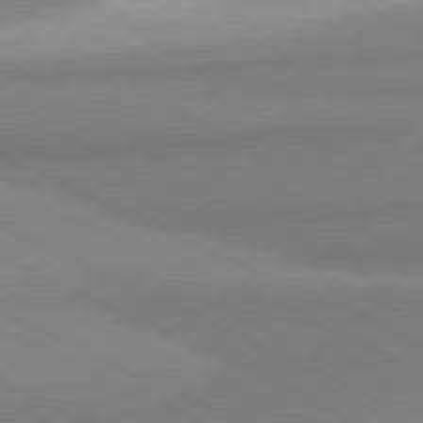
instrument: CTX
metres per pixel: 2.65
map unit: lApd
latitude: 81.6127
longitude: 162.6896
